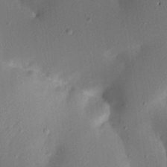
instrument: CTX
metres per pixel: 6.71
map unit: Aa
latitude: 20.4034
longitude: -146.8002
